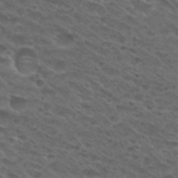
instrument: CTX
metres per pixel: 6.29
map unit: Hto
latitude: 29.8394
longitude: -47.6127
